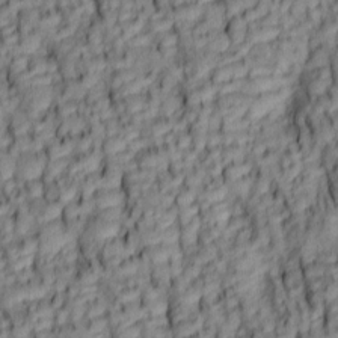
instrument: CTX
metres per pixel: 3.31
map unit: lAa
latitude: 6.0633
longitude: -116.1578
